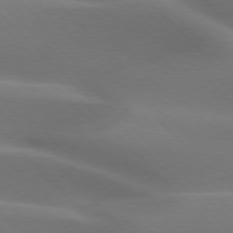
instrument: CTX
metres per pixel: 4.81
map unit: lApd
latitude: 75.9717
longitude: -62.2523
